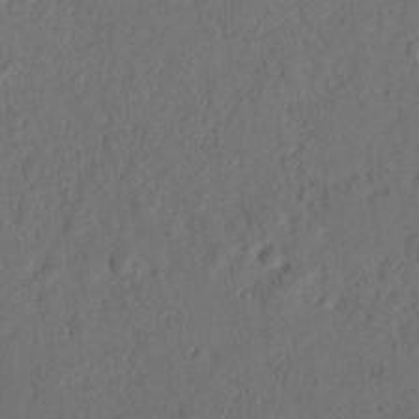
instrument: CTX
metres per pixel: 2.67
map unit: Nhu
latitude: 18.1389
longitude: -77.5371
